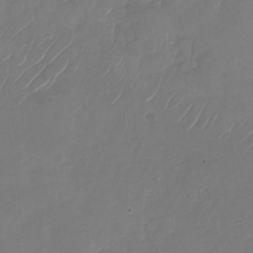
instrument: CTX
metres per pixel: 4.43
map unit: Nhu
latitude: -28.2928
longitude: -67.9339
